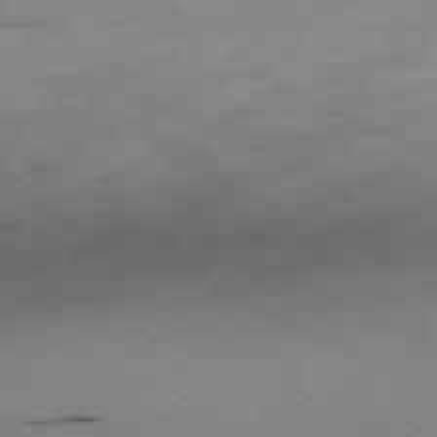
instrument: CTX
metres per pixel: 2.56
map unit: Ap
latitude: -81.2187
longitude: -70.1200
